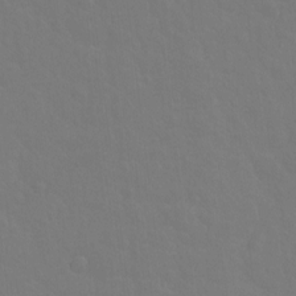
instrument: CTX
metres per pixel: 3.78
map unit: Hto
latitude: -2.6518
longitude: -35.0080
